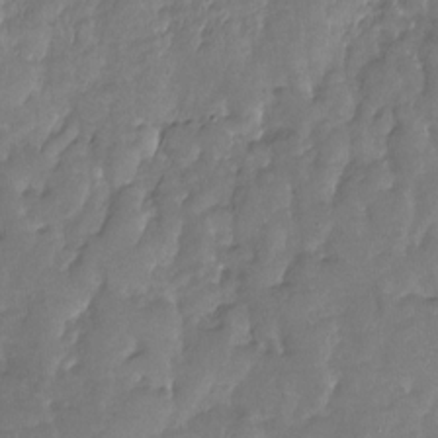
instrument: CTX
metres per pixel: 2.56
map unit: Nhu
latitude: -27.9556
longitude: -60.7624
